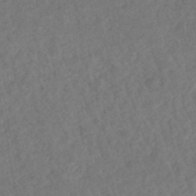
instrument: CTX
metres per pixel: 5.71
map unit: HNhu
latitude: -48.4440
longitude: 97.1242
